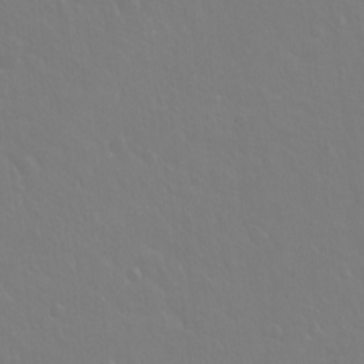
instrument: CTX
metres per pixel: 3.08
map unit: Hto
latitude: -3.5210
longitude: -35.3103
